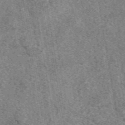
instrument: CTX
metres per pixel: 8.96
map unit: eAb
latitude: 49.0081
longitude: 109.2376
